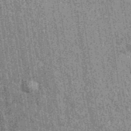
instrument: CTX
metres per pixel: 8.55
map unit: eAb
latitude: 38.7813
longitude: 107.4076
